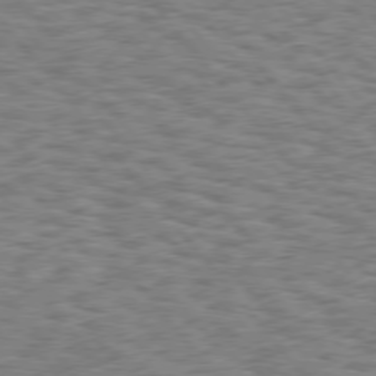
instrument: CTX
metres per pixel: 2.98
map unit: Hpe
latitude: 75.6505
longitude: -135.1403
